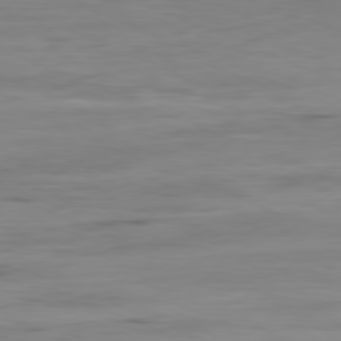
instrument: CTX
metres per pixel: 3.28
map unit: Ap
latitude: -81.3510
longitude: -80.5735
